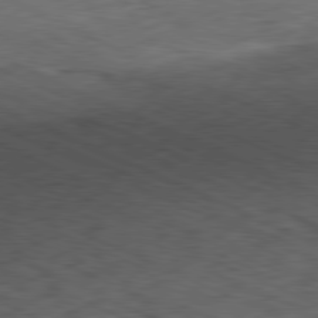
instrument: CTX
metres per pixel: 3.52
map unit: Ap
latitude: -81.2187
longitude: -83.4804
